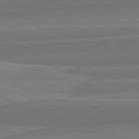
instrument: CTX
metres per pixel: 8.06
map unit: lApd
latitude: 82.6679
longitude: 169.2753
